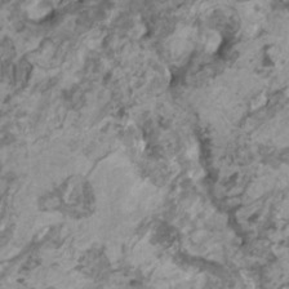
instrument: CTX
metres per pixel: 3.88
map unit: HNhu
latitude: 1.5182
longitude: -0.4412
